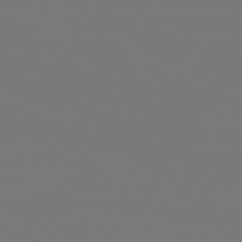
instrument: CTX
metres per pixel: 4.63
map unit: Hpe
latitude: 74.3845
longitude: -130.0633
